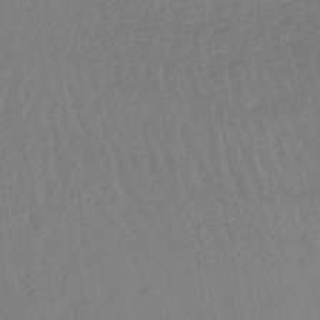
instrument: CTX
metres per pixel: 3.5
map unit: lHb
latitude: -43.1242
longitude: 74.2173
